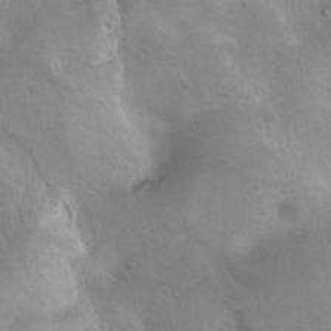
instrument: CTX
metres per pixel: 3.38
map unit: Nhu
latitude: 9.3860
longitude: -22.9892
